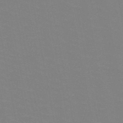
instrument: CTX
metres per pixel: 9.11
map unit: HNb
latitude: -49.3510
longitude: -49.5182
